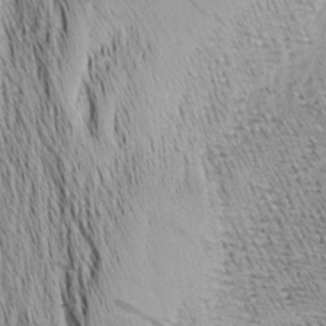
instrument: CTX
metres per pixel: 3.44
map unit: Nhu
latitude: -4.3684
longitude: -149.5938
